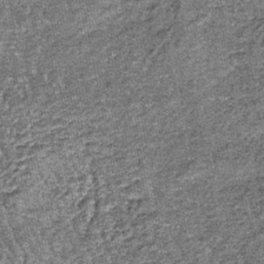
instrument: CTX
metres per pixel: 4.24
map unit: lHb
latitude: -38.9352
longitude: 64.9731
